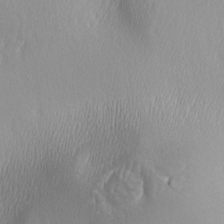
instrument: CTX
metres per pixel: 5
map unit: lAa
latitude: -5.6344
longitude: -122.5924
